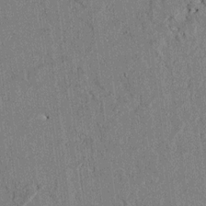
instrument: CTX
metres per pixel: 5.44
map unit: lAvf
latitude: 5.4048
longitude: 169.4643
